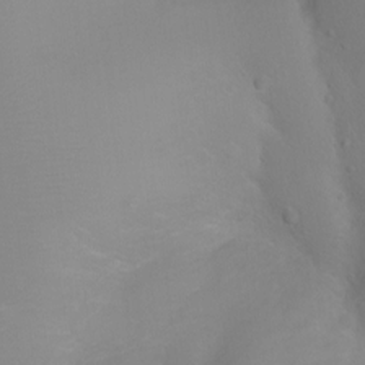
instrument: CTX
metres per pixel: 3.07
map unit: Ht
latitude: -2.1605
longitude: -27.2537
